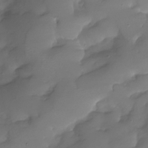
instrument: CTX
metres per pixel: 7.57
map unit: Nhu
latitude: -28.3873
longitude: -60.1200
